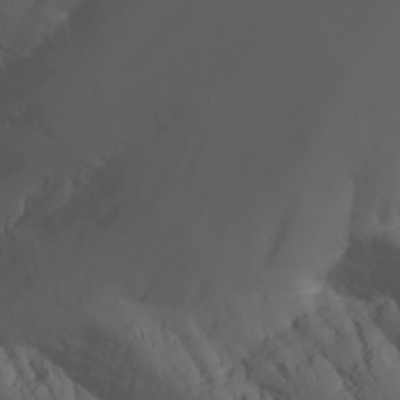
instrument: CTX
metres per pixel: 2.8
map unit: Nhu
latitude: -7.9745
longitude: -83.9906
